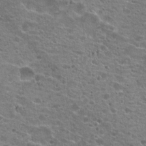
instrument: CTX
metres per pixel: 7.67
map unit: Hto
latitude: 20.0822
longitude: -41.5371
